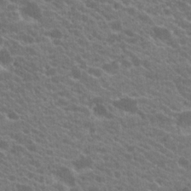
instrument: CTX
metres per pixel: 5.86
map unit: Hto
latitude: 20.2523
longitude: -35.5938
